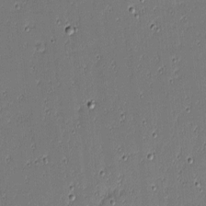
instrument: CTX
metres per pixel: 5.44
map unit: eHh
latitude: -3.8044
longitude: -82.3845
